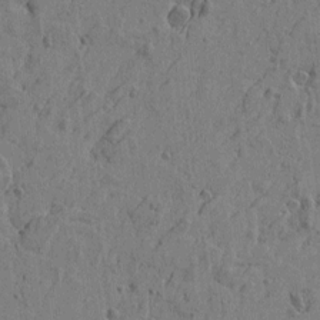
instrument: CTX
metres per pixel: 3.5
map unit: Htu
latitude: -5.6910
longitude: 179.8422
